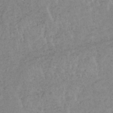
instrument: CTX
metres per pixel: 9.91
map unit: lHb
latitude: -34.1984
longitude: 68.6707
